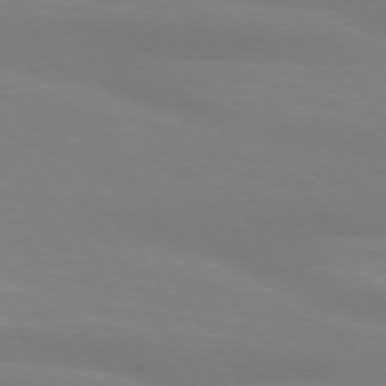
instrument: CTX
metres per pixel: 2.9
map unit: lApd
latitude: 74.0255
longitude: -48.6490
